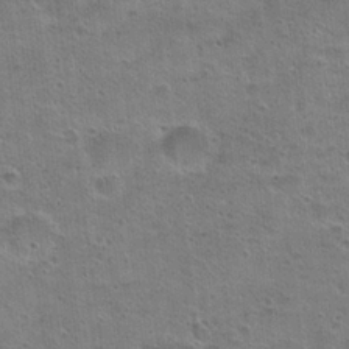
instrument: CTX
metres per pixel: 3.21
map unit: Hto
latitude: 23.1592
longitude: -49.0836
